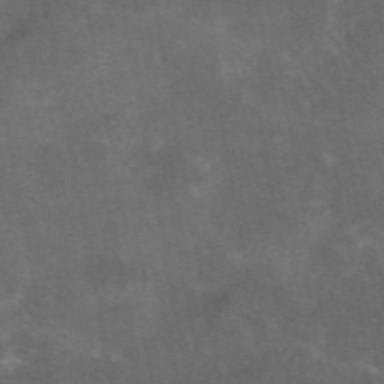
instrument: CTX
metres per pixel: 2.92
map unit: eAb
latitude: 47.1404
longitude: 124.5763
